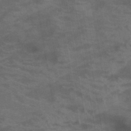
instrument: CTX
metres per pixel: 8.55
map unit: HNb
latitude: -45.9745
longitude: -47.0270
